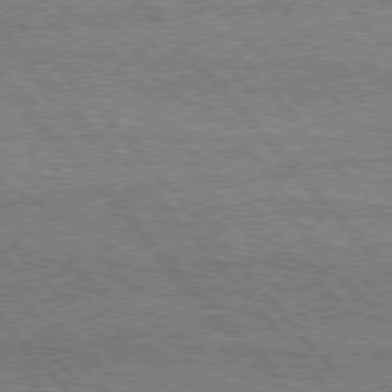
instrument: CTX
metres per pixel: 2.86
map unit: Hpe
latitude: 76.1389
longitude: -137.7450
